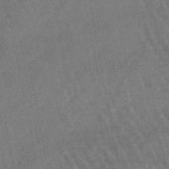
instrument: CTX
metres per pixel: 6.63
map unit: lHb
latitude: -46.4440
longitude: 76.8219
